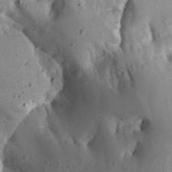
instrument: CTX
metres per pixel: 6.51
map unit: Aa
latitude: 13.4993
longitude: -140.4034
